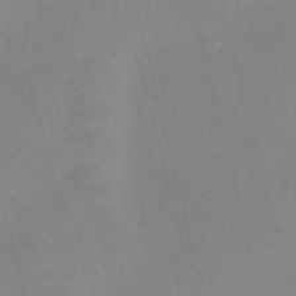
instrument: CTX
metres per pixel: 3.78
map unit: Nve
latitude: -56.6707
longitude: 59.1242
